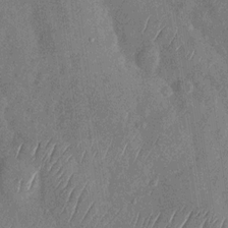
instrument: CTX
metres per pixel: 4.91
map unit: Nhu
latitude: -29.3321
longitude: -58.3089
